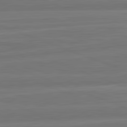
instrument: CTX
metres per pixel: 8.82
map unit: lApd
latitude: 82.3278
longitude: -175.1025
